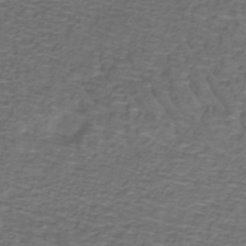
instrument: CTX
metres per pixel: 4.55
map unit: lHb
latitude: -39.8800
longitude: 58.9163
